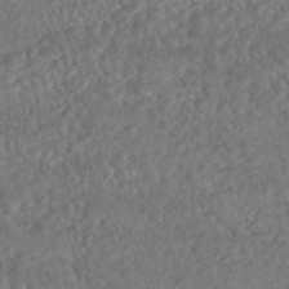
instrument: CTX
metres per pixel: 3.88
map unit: HNhu
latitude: -45.6155
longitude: 107.0109
